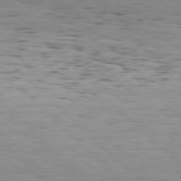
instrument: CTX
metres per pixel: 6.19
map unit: Hpe
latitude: 77.5371
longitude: -127.2537
